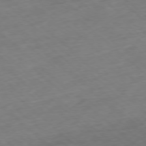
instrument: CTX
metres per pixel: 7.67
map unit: Ap
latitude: -77.9556
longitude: -78.9892
